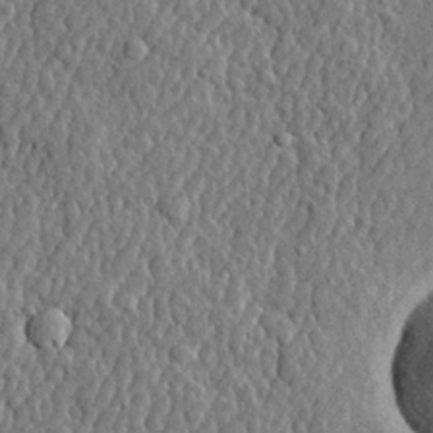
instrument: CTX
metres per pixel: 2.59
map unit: lHvf
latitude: 22.1578
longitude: 143.6155
